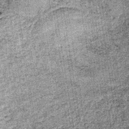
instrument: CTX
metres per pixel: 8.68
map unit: lHb
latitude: -36.4629
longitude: 64.6141
